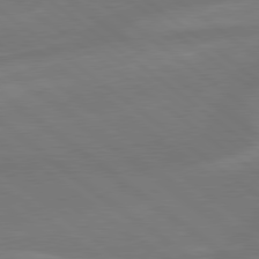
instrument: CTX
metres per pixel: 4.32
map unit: lApd
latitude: 79.1026
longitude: -141.3670
